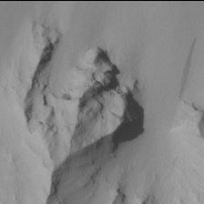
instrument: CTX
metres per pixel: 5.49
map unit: Nhu
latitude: -6.0094
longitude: -94.8758
